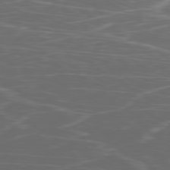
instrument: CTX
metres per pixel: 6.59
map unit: Ap
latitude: -79.8044
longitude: -73.6127
